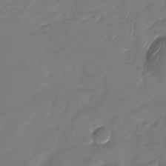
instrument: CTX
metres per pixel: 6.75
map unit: Nhu
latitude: -28.4251
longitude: -65.2348
